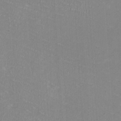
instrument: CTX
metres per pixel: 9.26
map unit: HNhu
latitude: -1.8801
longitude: -1.7827
